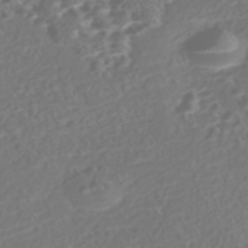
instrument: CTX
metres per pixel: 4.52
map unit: Nhe
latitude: -46.4629
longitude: -173.2159
